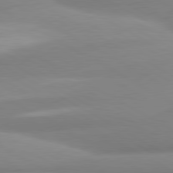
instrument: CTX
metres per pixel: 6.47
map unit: lApd
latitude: 80.5735
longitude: -175.7261
